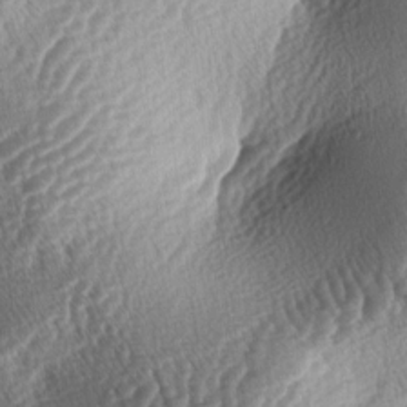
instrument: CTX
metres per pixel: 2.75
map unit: lAa
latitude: -4.2361
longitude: -128.0822
